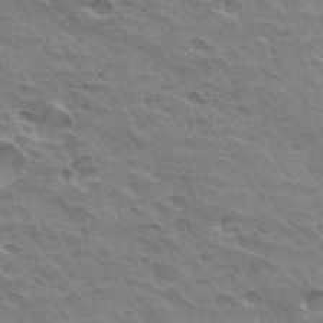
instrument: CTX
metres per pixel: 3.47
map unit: Hto
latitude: 31.3860
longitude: -41.0458
